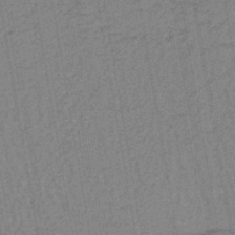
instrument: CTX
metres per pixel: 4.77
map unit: lHb
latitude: -42.1416
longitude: 62.8786
